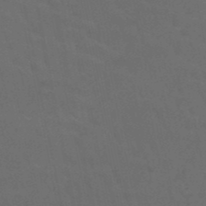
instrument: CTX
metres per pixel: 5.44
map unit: HNb
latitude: -50.2173
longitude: -48.1767
